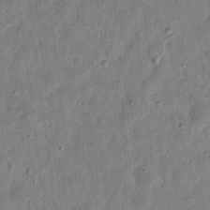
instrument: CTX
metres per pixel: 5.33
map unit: eHh
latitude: 9.9339
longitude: -73.4049
